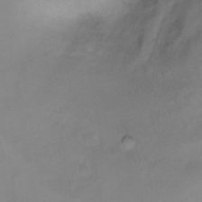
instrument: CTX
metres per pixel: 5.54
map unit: Ht
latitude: 5.9717
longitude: -29.8394
